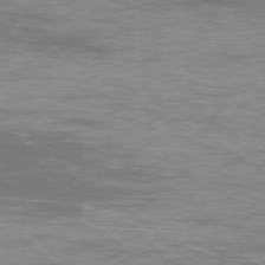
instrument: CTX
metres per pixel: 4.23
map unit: Ap
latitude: -76.7085
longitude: -81.5560
